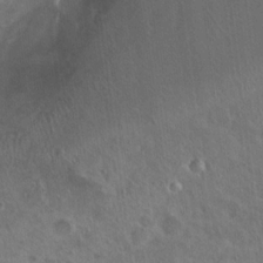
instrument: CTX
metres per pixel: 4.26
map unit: Nhu
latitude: 18.7624
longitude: -30.2334
